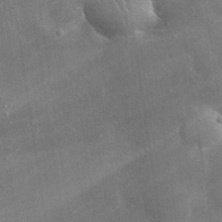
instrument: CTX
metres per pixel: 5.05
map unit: lHvf
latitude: 33.4804
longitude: -92.3845
